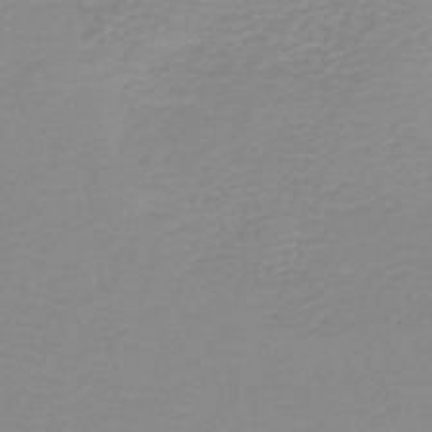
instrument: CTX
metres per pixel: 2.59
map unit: HNb
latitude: -44.6519
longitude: 53.3131
